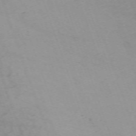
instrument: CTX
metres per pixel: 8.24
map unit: Nhu
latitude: -67.5210
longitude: 39.7667
